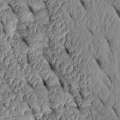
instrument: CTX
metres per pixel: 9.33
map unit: Htu
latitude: 1.4237
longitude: 148.3307
